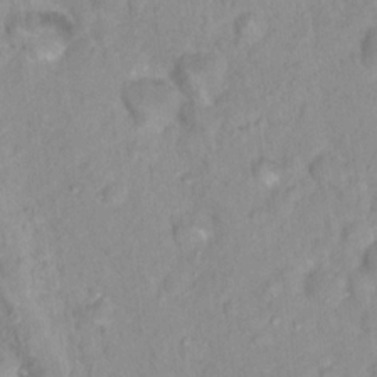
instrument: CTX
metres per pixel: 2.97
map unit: Nhu
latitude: 16.3845
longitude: -31.8962
